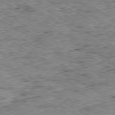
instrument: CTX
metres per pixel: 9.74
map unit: Ap
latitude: -80.3495
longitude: -50.2144
